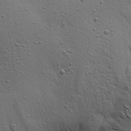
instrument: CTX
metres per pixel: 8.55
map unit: Aa
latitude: 22.1011
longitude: -141.9528
